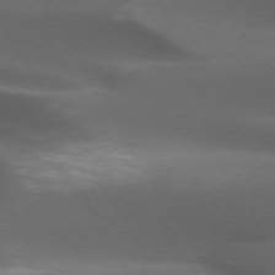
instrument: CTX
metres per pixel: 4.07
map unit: lApd
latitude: 72.8380
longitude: -52.0255
